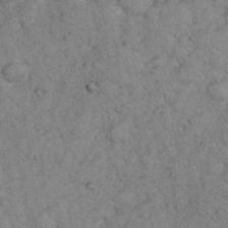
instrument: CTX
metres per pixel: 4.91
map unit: eHh
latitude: 35.7071
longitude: -63.4049
